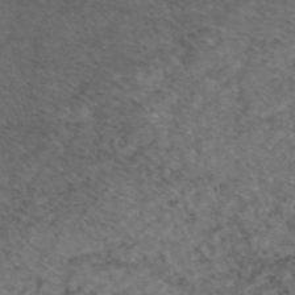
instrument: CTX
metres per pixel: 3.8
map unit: eAb
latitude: 47.6127
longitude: 112.4251
